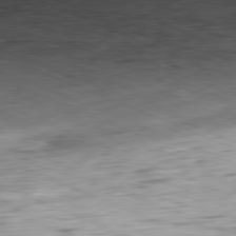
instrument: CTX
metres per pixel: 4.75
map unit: Ap
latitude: -81.7667
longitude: -70.7057
